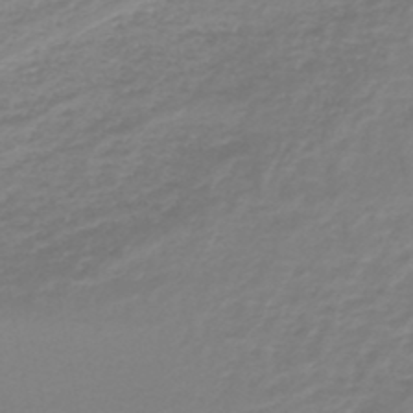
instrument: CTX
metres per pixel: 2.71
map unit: lHb
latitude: -44.6330
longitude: 65.8800
